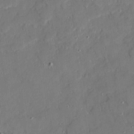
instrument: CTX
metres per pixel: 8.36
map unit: Ave
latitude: 22.6868
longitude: -129.8961
